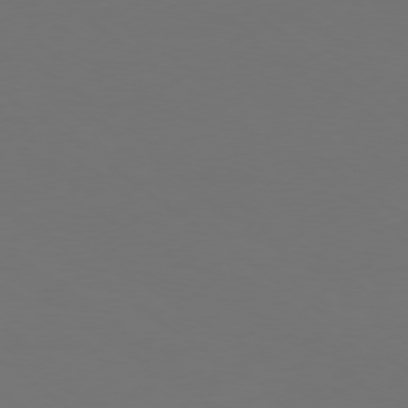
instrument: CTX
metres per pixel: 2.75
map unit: Ap
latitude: -78.9919
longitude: -93.9717
